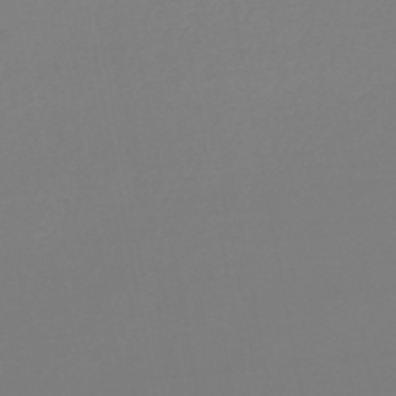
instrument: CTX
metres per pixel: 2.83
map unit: lHb
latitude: -45.9745
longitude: 75.8234
